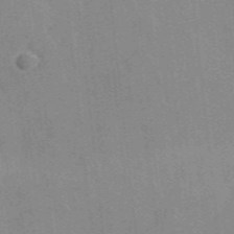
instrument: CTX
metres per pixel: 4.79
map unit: lHvf
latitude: 36.0255
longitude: -90.8002
